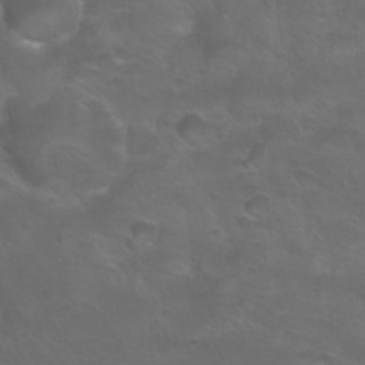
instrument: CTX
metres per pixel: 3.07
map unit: Nhu
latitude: 24.5167
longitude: -52.9514
